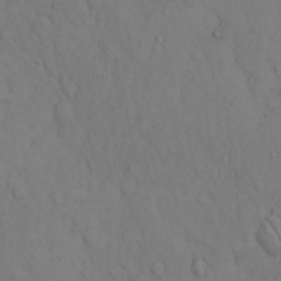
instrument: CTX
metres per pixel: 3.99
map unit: Hto
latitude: 13.0270
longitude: -61.4993
